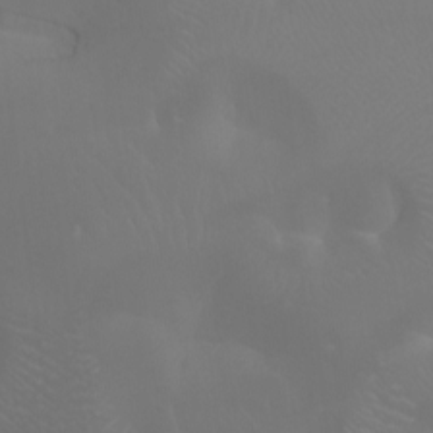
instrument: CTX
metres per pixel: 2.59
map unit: Aa
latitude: -7.5588
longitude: -72.9136
